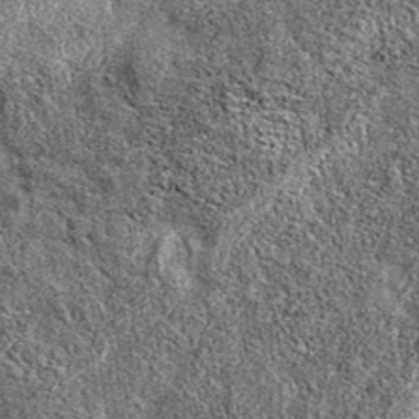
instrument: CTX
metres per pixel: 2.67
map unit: eAb
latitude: 37.9150
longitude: 105.9745
